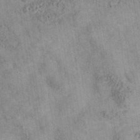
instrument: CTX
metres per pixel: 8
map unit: eAb
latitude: 35.4237
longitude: 115.5777
